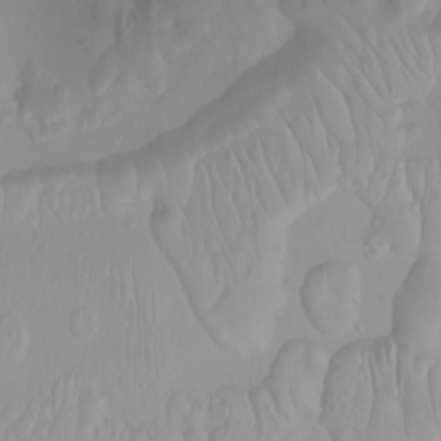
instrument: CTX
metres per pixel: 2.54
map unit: Ht
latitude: -0.9164
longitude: -61.1214
